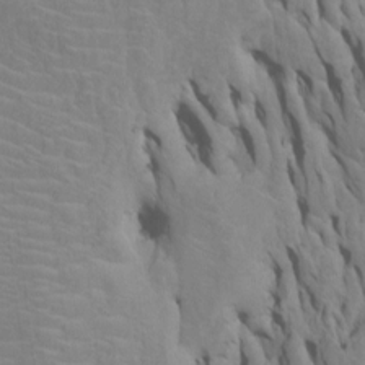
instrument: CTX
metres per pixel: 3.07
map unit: Htu
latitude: -6.8408
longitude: 144.8408
